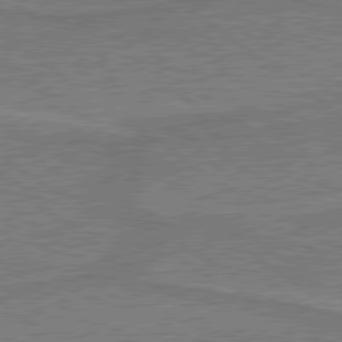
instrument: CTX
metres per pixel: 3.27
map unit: lApd
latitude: 79.7072
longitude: 167.2754
